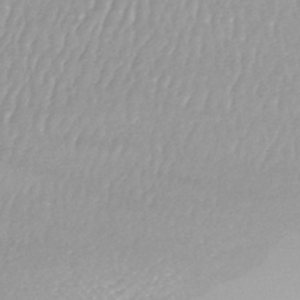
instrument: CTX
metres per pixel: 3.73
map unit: HNhu
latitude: -44.9542
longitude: 96.3873
